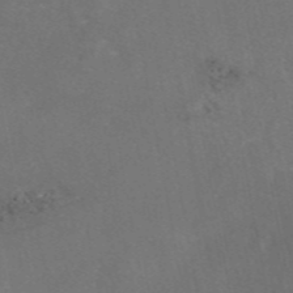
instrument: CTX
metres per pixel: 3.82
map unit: eAb
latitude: 46.2901
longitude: 115.0486
